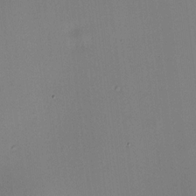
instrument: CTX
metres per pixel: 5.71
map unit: HNhu
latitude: 8.8758
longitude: 15.3132
